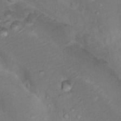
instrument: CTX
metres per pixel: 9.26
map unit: Nhu
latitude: 18.0255
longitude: -32.2711
